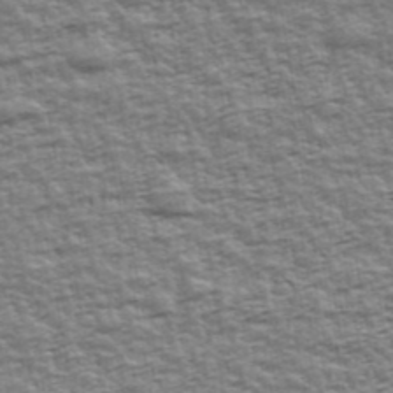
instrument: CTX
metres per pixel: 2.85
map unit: Ave
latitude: 42.9703
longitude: -112.4412
